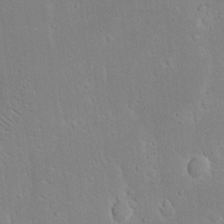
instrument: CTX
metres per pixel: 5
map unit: eHh
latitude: 16.2712
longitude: -71.9528
